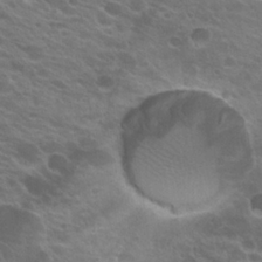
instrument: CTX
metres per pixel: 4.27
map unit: Hto
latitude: 22.9325
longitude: -37.5371
